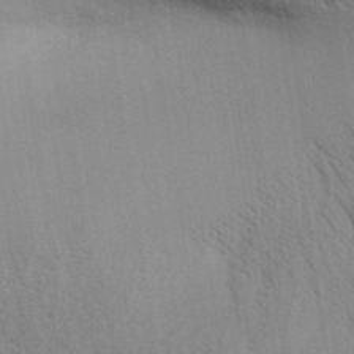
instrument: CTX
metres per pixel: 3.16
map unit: Aa
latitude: 32.2334
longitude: -140.4034
